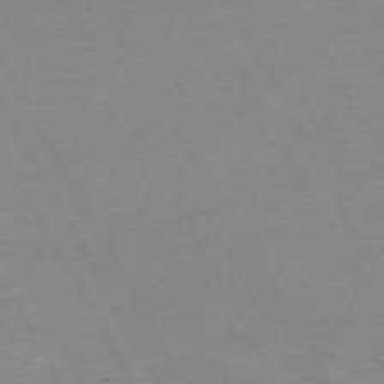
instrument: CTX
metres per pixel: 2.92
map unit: Hpe
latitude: -72.0472
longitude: 8.6707
